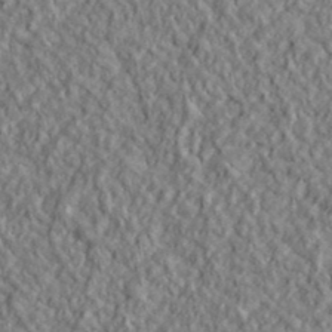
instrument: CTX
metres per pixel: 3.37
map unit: lHvf
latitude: 39.3482
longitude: -89.8206
